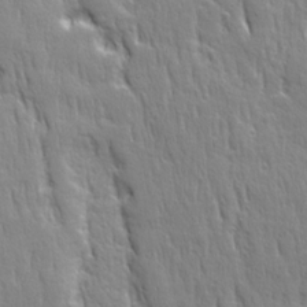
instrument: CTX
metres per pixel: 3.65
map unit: Ave
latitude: 22.3656
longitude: -135.1403
